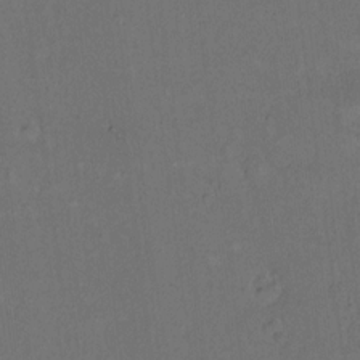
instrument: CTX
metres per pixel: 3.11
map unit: Hto
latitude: 12.4223
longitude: -60.4601
